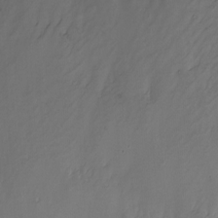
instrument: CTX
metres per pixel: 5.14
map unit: Nhu
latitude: -12.3873
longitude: -50.4979
